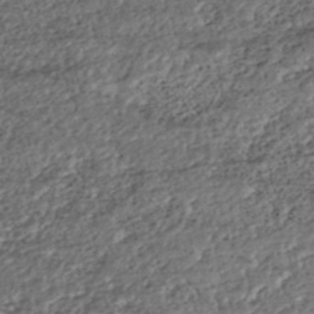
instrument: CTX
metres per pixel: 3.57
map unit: HNhu
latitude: -43.8611
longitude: 107.8234
